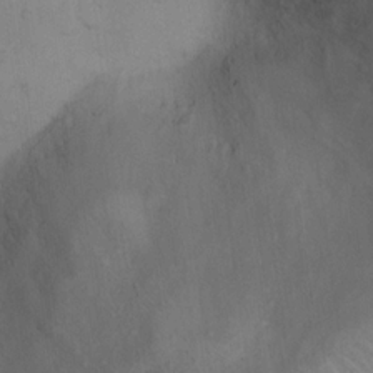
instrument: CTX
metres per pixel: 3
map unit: Ht
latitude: 12.9514
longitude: -41.2348
